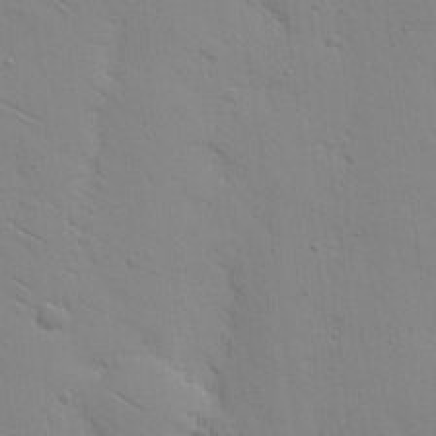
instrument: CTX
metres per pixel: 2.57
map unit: Nhu
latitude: 16.8191
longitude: -78.4790
